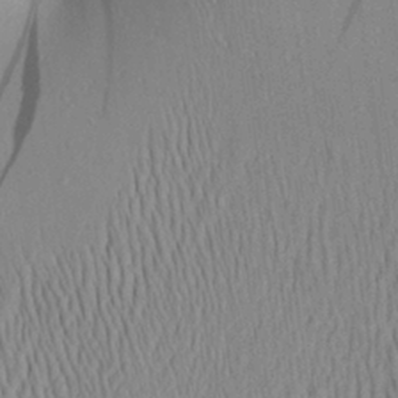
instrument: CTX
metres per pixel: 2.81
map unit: Aa
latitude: 28.7813
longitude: -138.1389
